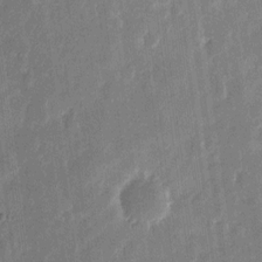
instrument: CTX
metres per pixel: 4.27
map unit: eHh
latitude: 11.2159
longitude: -70.2522
